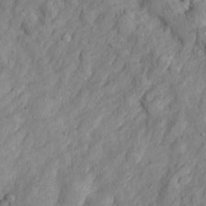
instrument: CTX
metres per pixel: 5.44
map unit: Htu
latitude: -3.7855
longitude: 158.0849
